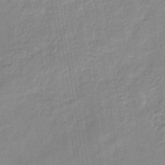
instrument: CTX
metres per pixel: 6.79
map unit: eHb
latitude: -35.4076
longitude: 73.5777
